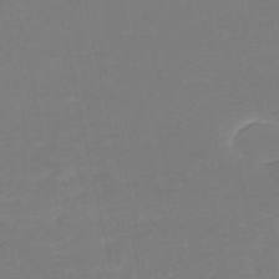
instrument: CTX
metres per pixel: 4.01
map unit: eHh
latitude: -52.1983
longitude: -24.7624
